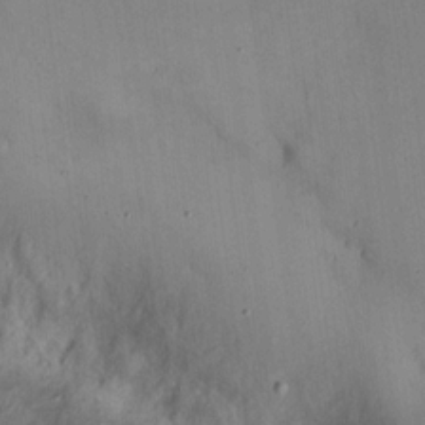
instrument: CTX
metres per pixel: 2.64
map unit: eHh
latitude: 13.8961
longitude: -62.8002
